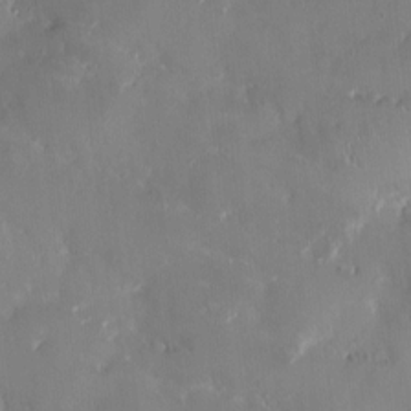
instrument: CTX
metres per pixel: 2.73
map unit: HNhu
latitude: 0.8758
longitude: -4.2711
